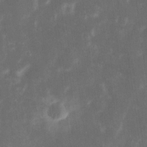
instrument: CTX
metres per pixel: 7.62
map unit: eHh
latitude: 20.2712
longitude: -70.4412
